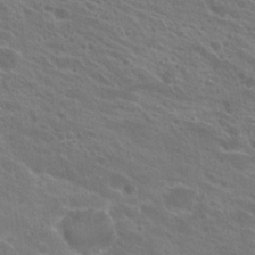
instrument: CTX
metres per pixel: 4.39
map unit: Hto
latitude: 23.1781
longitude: -39.1214
